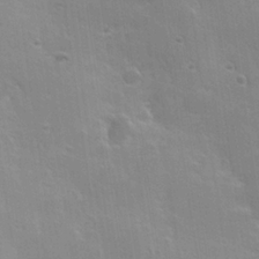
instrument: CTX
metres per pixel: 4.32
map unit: Hve
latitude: 23.5182
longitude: 147.0864
